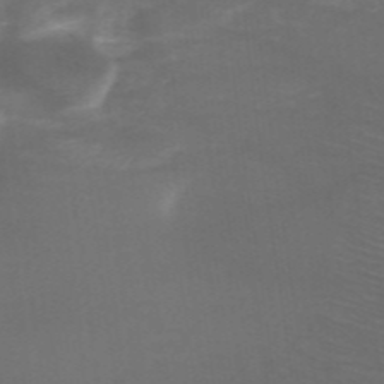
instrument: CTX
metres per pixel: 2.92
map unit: HNb
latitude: -48.9353
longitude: -45.5371
